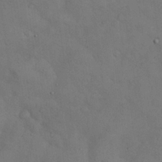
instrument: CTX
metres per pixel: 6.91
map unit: Nhu
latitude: 27.2915
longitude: -71.0458
